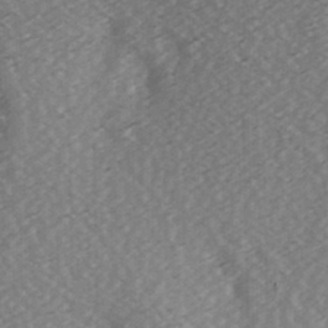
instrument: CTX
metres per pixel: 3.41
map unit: Hve
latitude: 1.9339
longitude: -123.8583
